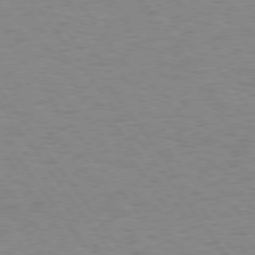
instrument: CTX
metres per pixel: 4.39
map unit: Hpe
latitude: 74.6679
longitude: -136.4034
